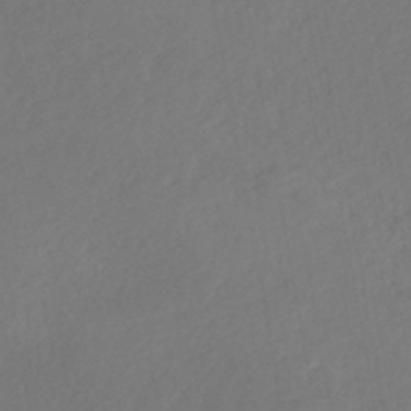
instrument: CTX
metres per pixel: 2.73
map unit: Nhe
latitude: -46.5384
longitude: -172.4789
